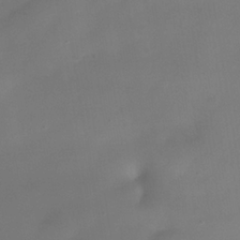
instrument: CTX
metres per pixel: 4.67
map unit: Nhe
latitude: -38.1795
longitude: -118.7246
